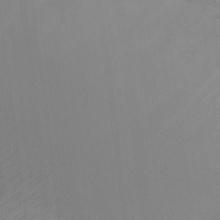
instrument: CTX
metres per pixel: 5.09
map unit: Ht
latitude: 10.9703
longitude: -40.5923
